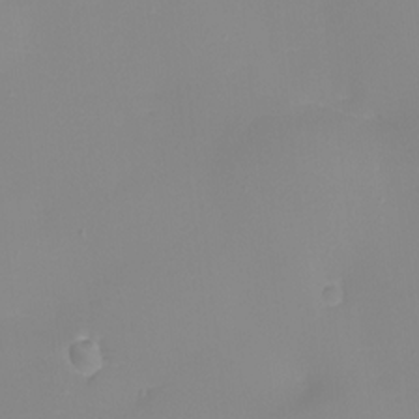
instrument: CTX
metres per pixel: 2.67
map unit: Nhu
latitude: -8.5385
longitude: -82.0633
